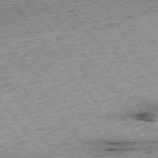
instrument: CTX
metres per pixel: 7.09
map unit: Ap
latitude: -75.1432
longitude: -92.8380
